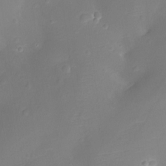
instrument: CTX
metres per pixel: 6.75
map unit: Ht
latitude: -11.5588
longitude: -23.1592
